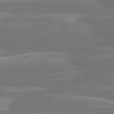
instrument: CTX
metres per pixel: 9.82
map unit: lApd
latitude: 80.6868
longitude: -131.8962
